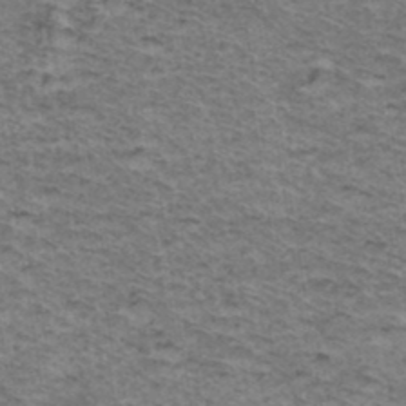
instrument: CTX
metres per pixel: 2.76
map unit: Hto
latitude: 37.0081
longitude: -46.6113
